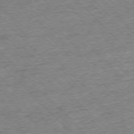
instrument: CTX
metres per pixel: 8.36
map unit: Ap
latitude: -77.1053
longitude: -96.8758
